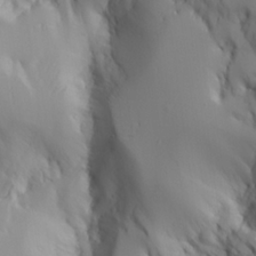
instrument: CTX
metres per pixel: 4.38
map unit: Aa
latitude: 25.0458
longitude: -127.0081
